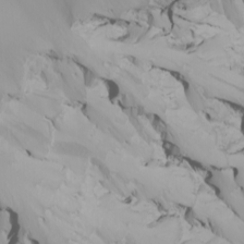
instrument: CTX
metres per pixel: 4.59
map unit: Nhu
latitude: -6.4629
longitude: -96.0822
